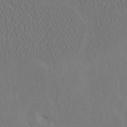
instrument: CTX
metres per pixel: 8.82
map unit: eHh
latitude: -2.9352
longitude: 17.8612
